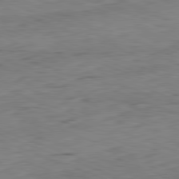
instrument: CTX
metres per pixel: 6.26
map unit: Ap
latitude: -82.1417
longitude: -69.7828
